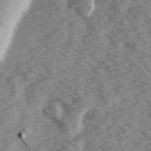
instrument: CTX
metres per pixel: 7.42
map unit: Ave
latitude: 15.0081
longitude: -103.5371
